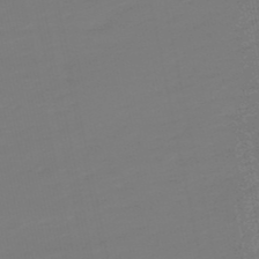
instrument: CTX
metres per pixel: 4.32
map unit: lHb
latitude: -50.0283
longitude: 80.1984
